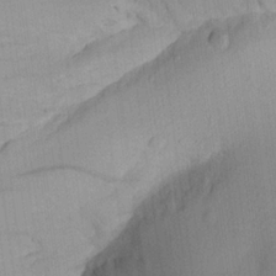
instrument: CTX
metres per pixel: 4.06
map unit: Aa
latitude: 21.2915
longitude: -143.2159
